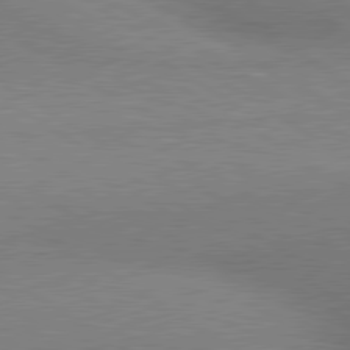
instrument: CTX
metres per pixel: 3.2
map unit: lApd
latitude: 80.4223
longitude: 126.8408
